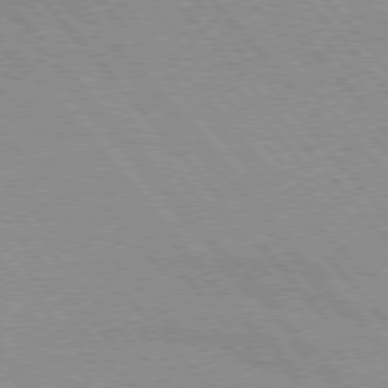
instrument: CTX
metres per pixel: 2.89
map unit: lApd
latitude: 76.1766
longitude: -85.9528
